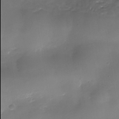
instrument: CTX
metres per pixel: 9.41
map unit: Nhe
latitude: -35.7478
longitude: -89.9906
